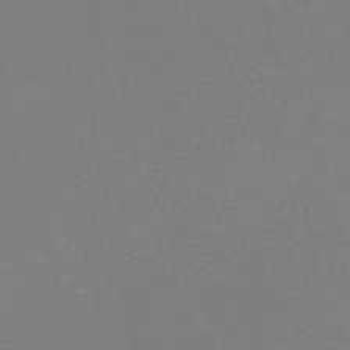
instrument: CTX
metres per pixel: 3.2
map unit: lHb
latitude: -48.9542
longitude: 66.1984
